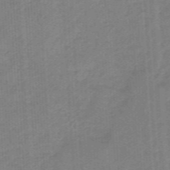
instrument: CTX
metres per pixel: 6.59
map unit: eHb
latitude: -46.2550
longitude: 83.5966
